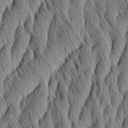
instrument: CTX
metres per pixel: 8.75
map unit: Aa
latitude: 6.4034
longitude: -130.8191
